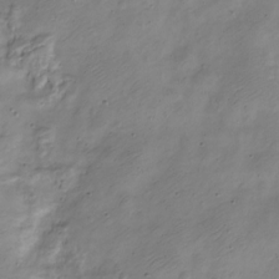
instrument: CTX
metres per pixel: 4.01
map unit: Nve
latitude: -23.3321
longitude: 106.7463
